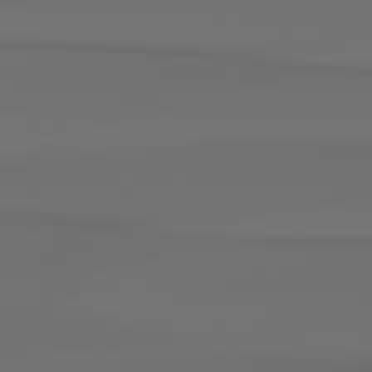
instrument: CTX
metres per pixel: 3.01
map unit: Hpe
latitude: 78.4223
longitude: -136.3845
